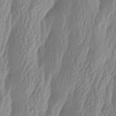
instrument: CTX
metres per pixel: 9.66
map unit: lAa
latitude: -6.5573
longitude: -129.3293
